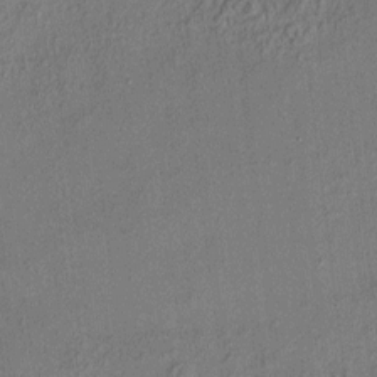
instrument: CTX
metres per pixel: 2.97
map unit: HNhu
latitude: 6.6868
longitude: 15.3510
